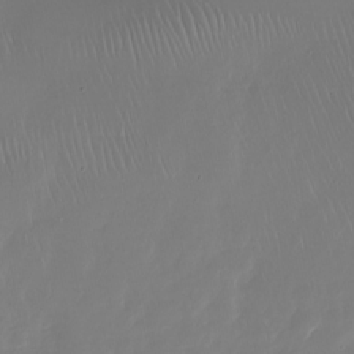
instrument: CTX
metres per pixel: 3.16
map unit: Nhu
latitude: -27.5777
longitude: -61.3292
